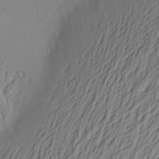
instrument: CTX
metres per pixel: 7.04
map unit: Aa
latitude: 21.9339
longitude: -148.5735
